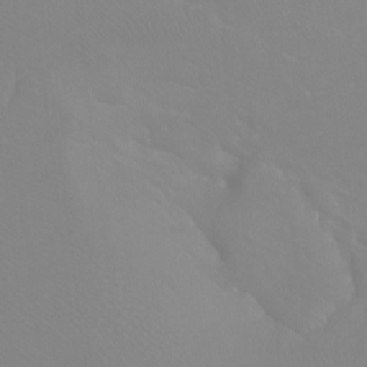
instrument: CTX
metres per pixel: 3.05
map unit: Htu
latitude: -6.8597
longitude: -33.4615
